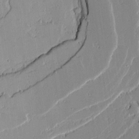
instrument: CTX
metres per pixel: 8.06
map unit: lAvf
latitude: 15.9151
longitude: -127.0837
